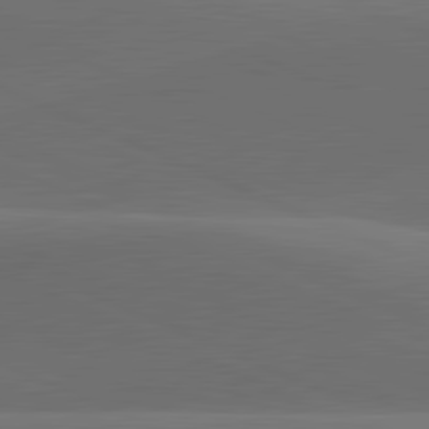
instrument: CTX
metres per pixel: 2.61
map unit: lApd
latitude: 81.9339
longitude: 131.0864
